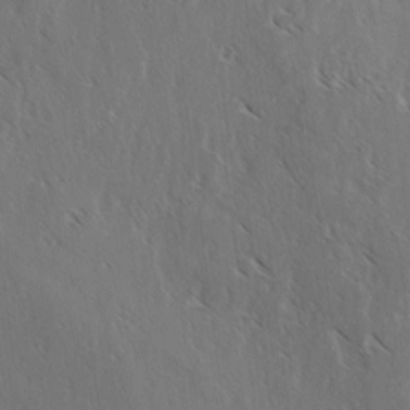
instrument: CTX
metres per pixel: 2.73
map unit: lAvf
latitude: -4.1983
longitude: -113.4804
